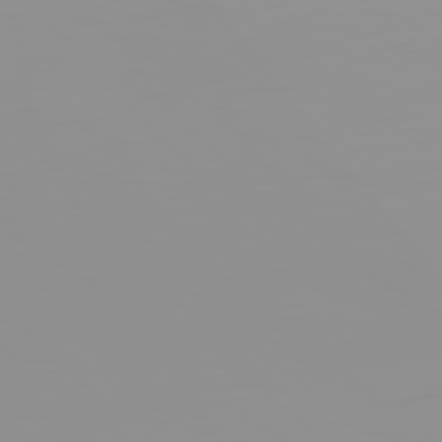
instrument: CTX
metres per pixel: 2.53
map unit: Hpe
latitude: 77.7260
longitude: -142.4034
